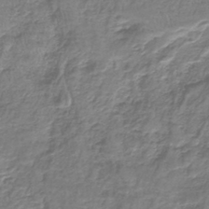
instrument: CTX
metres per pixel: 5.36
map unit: lHb
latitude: -41.8422
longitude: 64.8597
